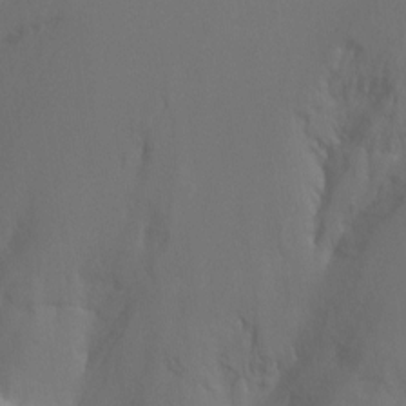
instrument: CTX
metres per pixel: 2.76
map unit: Ht
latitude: -8.4251
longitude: -32.7435
